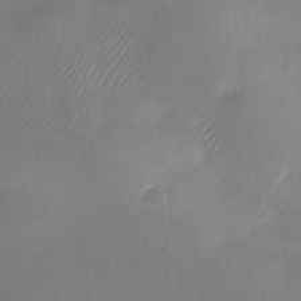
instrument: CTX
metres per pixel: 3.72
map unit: Nhu
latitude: -28.0661
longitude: -63.3482
